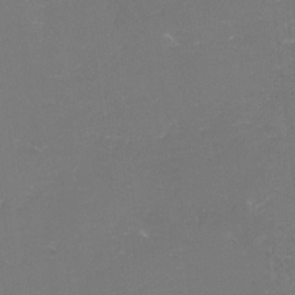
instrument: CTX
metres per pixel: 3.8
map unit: lHvf
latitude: -15.1243
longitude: -101.0459
